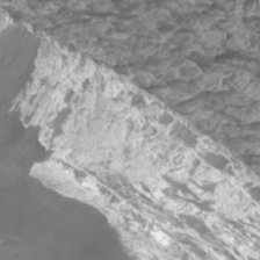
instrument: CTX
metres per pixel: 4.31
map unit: Htu
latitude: 3.2348
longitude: -20.8947
